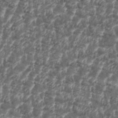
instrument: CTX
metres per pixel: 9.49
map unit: eHh
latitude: 35.3292
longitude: -136.1011
